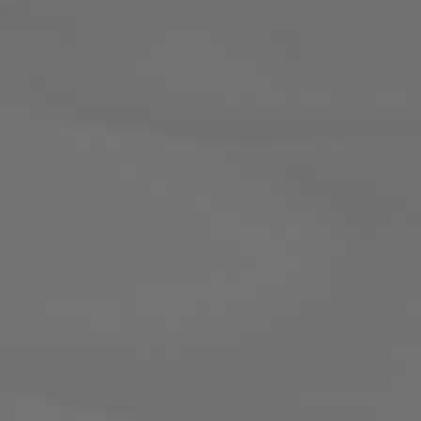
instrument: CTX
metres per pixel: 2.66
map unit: lApd
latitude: 79.7072
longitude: 176.7841
